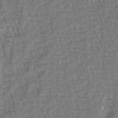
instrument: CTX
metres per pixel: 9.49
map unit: lAvf
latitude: -2.6518
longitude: -113.4615
